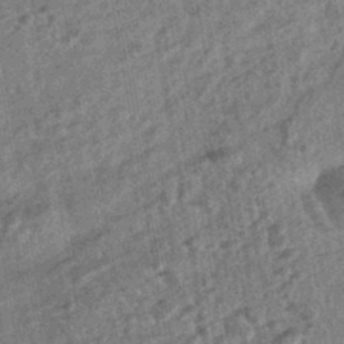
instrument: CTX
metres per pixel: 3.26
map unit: HNhu
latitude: -43.1053
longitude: 98.2928
